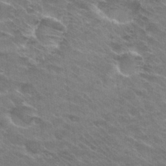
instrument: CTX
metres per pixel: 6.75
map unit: Hto
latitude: 30.1767
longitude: -43.0647
